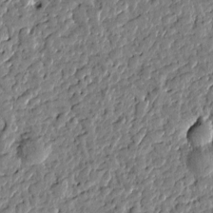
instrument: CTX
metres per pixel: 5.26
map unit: Htu
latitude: -0.2929
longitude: -178.3090
